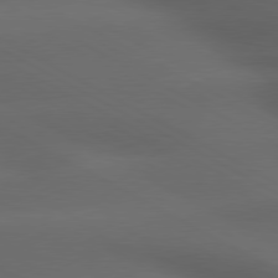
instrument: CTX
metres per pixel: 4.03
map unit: lApd
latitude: 79.4238
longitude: -119.1781
